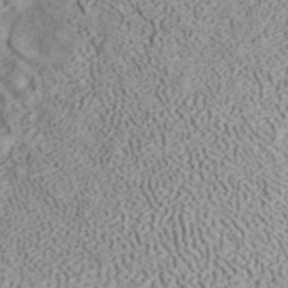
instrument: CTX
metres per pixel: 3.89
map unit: ANa
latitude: 41.3293
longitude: 15.7667
